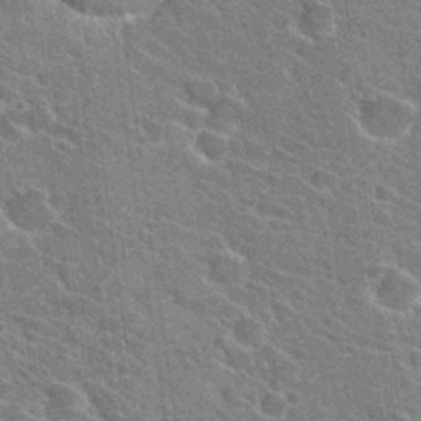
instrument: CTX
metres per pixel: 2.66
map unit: Hto
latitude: 31.3104
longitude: -44.3656
